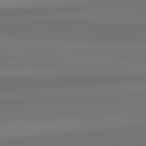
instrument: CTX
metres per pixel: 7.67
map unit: lApd
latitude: 82.7813
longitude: 170.7085
